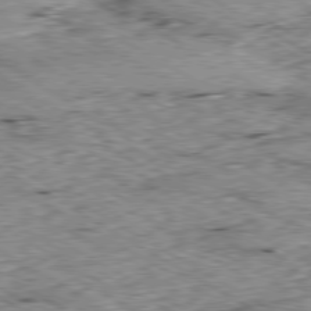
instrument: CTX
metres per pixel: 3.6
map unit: Ap
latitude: -80.2929
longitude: -50.6301
